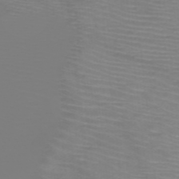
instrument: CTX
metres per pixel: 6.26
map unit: HNb
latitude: -48.5385
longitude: -45.8394
